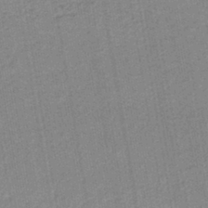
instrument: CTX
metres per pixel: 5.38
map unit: lHb
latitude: -41.6344
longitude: 62.8030
